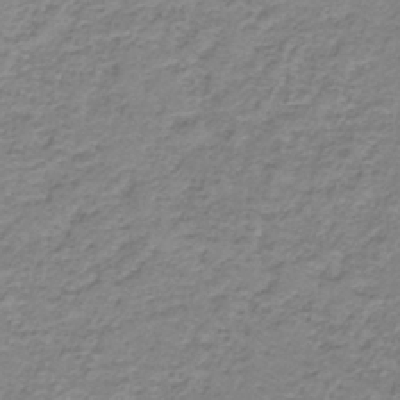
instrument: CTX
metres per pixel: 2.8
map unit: HNb
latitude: -37.2187
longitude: 53.6155
